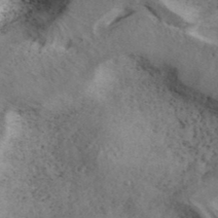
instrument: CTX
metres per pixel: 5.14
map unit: ANa
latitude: 40.4789
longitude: 17.7100
